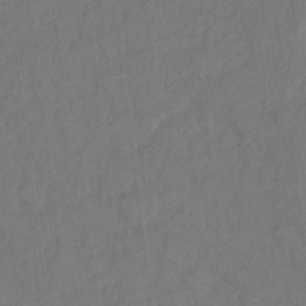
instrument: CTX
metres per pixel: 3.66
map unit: Ht
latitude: 5.4048
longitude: -29.8961
